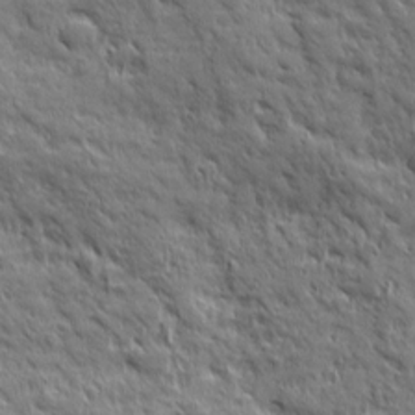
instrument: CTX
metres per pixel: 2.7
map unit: Ave
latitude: 19.4993
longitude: -134.2522
